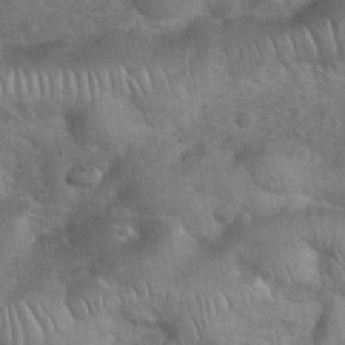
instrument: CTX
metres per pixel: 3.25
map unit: eHh
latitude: 37.2159
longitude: -64.7813
